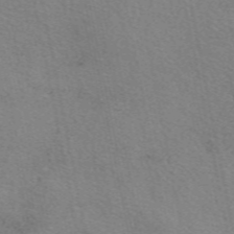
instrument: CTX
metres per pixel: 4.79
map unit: eAb
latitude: 50.8569
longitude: 109.5021
